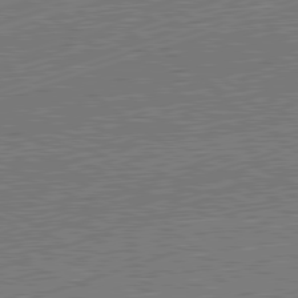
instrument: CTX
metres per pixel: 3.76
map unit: Hpe
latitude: -82.3495
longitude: 18.9731
